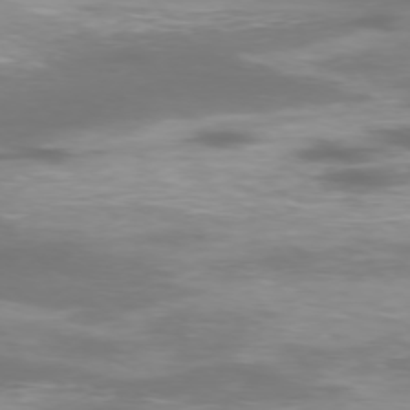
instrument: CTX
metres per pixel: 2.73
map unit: Hpe
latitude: -75.7856
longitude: -11.3104
